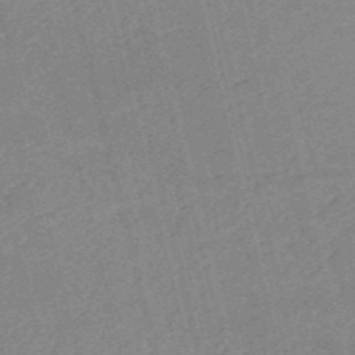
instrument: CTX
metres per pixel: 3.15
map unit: HNb
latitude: -53.7855
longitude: -37.0648
